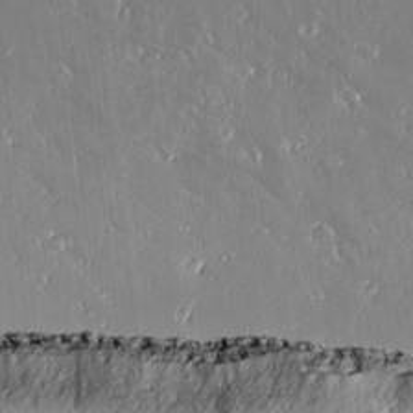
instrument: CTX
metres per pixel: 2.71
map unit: lAvf
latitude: 14.6491
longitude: -128.3845
